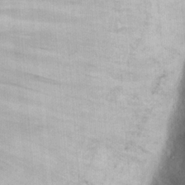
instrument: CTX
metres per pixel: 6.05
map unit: eHh
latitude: 21.1970
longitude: -62.9703
